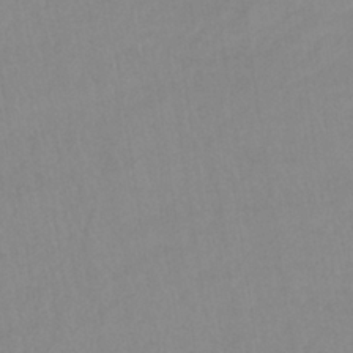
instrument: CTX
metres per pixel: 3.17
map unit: eHb
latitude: -34.6329
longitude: 72.8597
